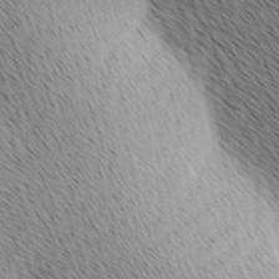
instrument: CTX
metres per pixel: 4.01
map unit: lAa
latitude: 10.1956
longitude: -107.8394
